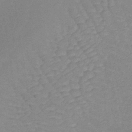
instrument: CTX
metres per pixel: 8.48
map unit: lHb
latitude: -40.0472
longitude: 65.8612
